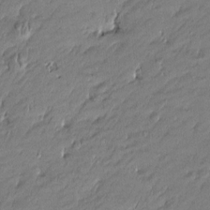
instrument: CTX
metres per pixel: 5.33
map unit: Htu
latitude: -5.4076
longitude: 176.8408
